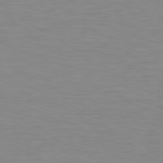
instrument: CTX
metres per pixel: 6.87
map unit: Hpe
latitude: 78.6491
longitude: -121.7828
